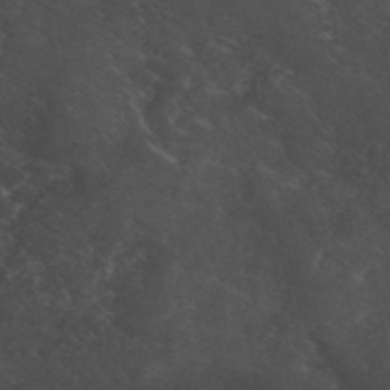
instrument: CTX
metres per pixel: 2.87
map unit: ANa
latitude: 41.4237
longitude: 53.8989
